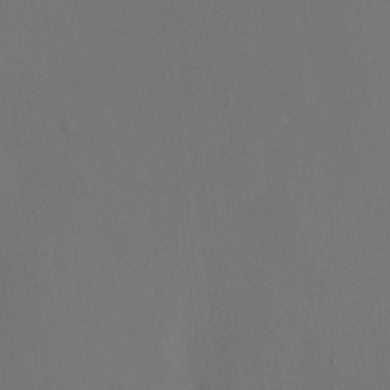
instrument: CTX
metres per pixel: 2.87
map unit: HNhu
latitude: 13.2915
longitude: 12.9353
